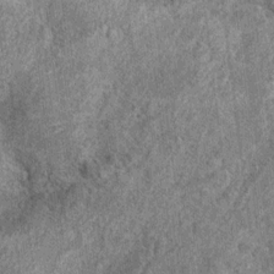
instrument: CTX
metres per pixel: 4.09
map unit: Ht
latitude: 11.2159
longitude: -38.3278
